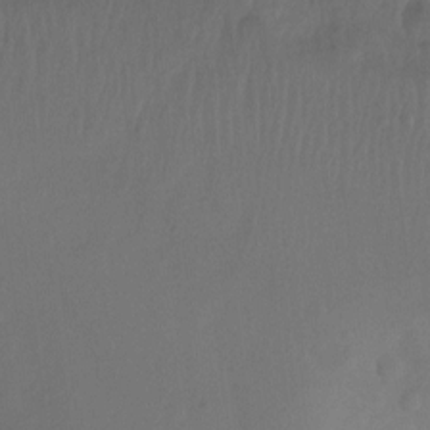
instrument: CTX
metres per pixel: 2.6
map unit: Ht
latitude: -10.9164
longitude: -34.3278
